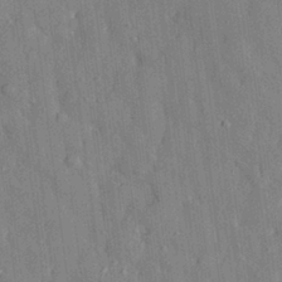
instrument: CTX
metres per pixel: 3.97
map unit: eHh
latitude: 28.8758
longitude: -77.0458
